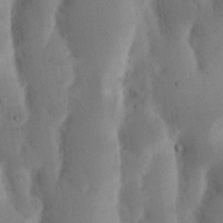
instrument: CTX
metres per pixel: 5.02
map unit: Nhu
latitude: 18.4601
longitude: -75.7261
